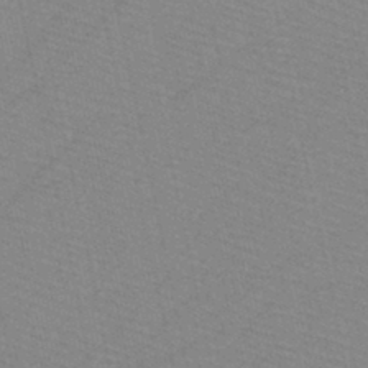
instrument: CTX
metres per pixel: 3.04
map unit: HNb
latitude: -45.5588
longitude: -41.9528
